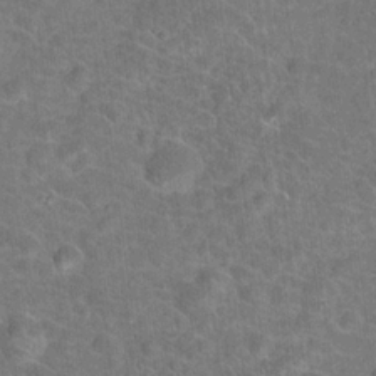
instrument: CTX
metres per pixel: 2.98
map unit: Hto
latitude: 18.7057
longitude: -43.3860
